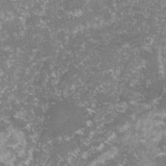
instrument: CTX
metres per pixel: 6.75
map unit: lHvf
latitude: -16.1795
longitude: -100.5735
